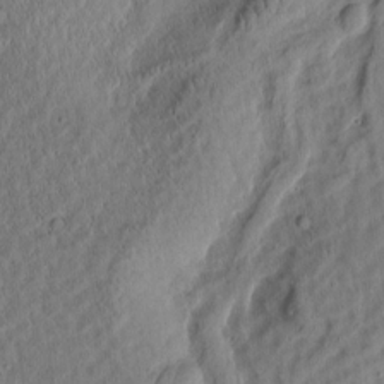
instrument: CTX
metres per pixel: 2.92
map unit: Htu
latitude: -2.5951
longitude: 167.6155
